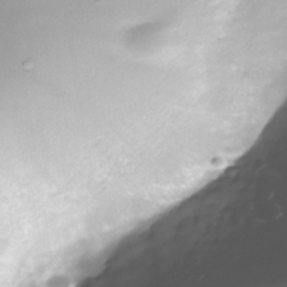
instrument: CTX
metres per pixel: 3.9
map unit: Nhe
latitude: -36.8597
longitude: -117.4238
